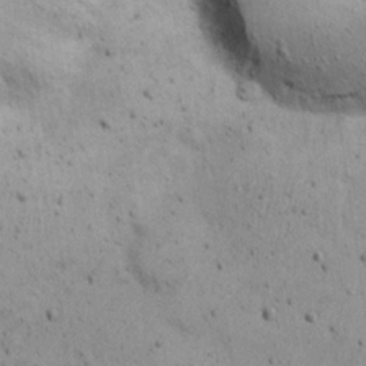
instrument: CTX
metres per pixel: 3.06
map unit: eHh
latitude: 22.4790
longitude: -70.0822
